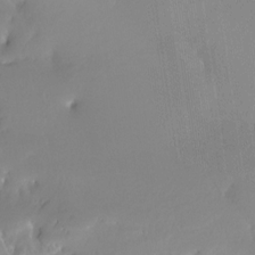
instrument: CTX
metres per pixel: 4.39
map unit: Nhe
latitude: -28.3306
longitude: -110.7624
